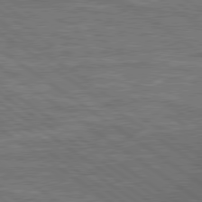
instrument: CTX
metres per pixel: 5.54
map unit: lApd
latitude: 79.4616
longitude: 173.3698
